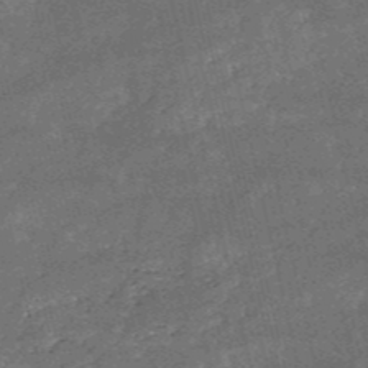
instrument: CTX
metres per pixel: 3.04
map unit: HNb
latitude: -52.2172
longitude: -40.5734
